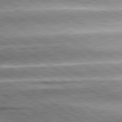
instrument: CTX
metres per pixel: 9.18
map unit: lApd
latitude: 80.3467
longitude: -141.7449
